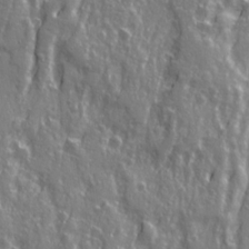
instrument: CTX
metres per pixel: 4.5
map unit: Ave
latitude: 22.9136
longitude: -133.3860
